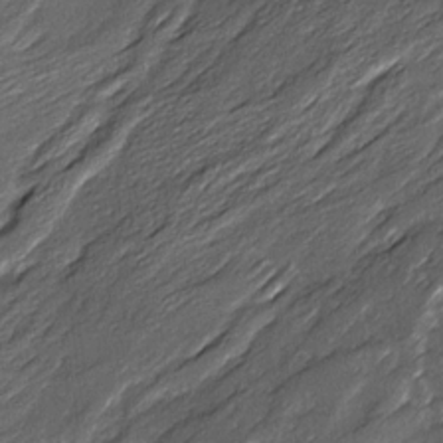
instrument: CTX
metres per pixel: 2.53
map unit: Ave
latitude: 16.1578
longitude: -136.4979
